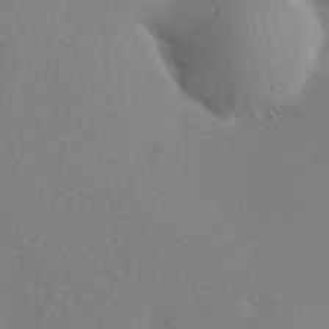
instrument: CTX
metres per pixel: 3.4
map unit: Hve
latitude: 13.6883
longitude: -91.2915
